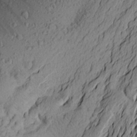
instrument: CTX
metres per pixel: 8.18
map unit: Aa
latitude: 22.3278
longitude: -148.8380
